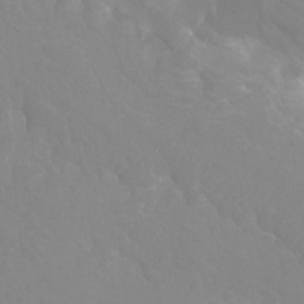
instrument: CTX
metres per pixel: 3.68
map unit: Htu
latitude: -12.1228
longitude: -70.9514
